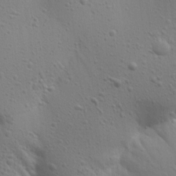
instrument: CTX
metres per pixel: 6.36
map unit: Aa
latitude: 15.3860
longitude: -142.5357
